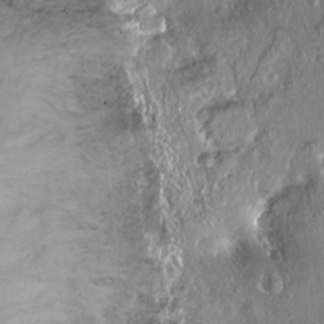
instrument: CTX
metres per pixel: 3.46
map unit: Ht
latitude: -15.1243
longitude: -41.7449
